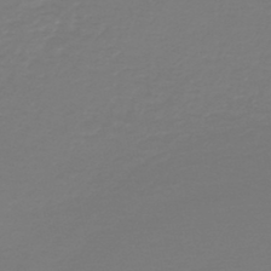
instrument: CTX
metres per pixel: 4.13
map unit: HNb
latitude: -46.4818
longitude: 54.4818
